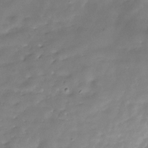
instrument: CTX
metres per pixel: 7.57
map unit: Hve
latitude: -30.2361
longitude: 91.2565
